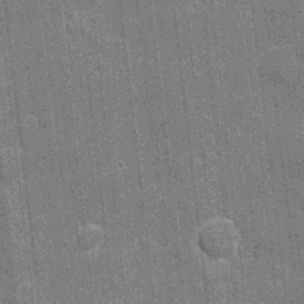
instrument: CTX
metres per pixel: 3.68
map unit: eHh
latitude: 6.4601
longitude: -74.3278
